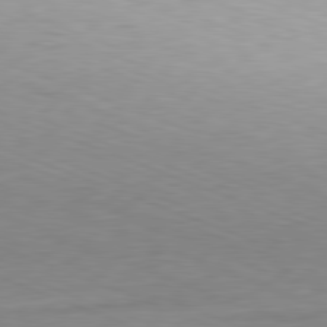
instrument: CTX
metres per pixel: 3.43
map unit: Hpe
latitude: -82.3873
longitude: 14.6519
